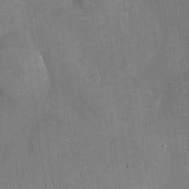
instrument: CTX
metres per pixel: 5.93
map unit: Nhu
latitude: -28.1795
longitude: -58.1578
